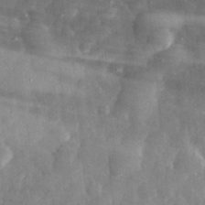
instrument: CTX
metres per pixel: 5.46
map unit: eHh
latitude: 31.2915
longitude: -71.5938
